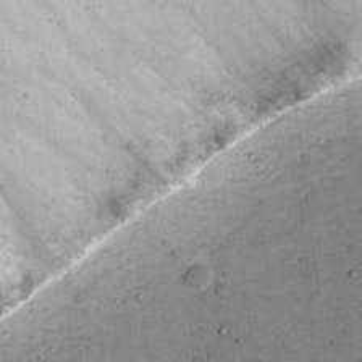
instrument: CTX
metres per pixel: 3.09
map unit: eHh
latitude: 21.9717
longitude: -65.3104
